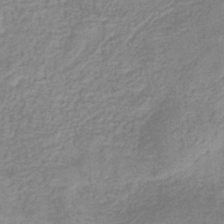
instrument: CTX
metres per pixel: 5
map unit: eHb
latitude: -32.2929
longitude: 74.7086
